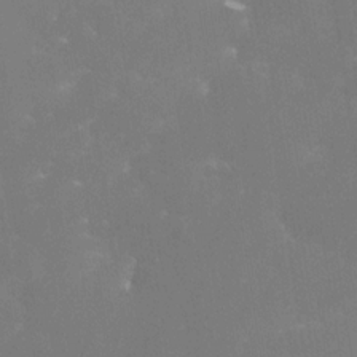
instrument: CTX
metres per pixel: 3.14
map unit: Nhe
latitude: -29.1431
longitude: -110.1767
